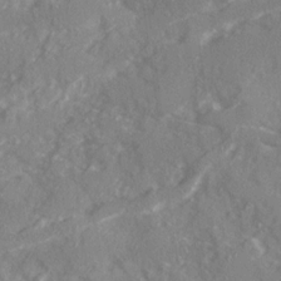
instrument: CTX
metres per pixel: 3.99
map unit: Ave
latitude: 19.7638
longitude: -130.4790
